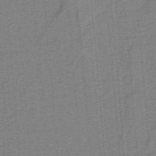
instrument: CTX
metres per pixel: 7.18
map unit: lHb
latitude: -39.1620
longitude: 53.9556
